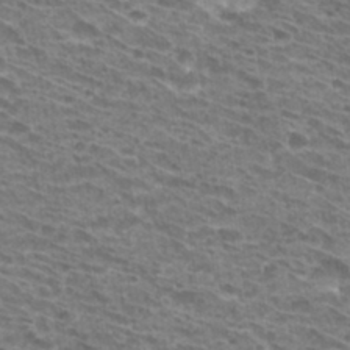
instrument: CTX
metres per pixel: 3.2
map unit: Hto
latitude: 32.1767
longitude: -41.8772
